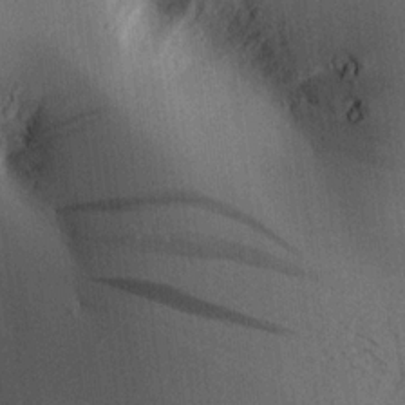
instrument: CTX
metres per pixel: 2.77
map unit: Aa
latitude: 16.7624
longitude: -147.9528
